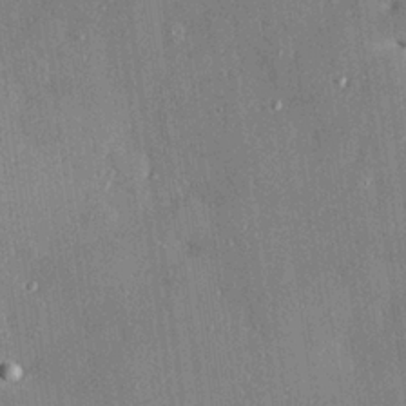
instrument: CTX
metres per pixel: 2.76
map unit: Hve
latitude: 26.1389
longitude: -90.2711
